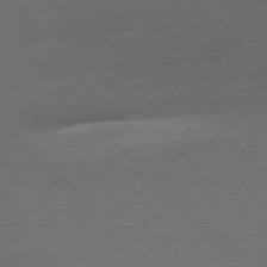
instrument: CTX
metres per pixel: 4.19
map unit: Ap
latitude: -77.3699
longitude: -65.2537
